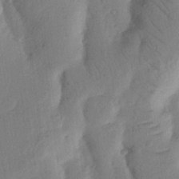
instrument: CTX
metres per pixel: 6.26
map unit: Nhu
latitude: 18.1389
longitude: -76.4979
